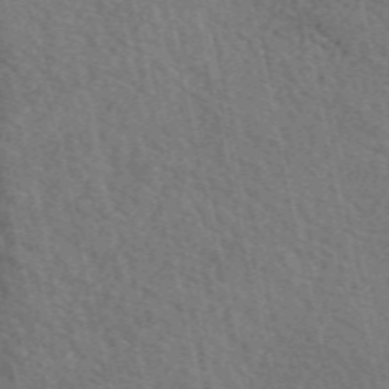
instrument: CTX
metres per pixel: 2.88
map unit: eAb
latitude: 51.1025
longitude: 113.8234
